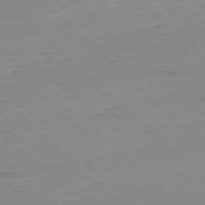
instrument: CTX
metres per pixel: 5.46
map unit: Ap
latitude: -77.2754
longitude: -90.4223
